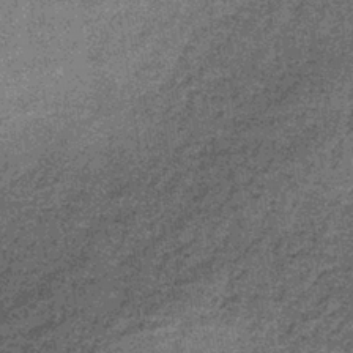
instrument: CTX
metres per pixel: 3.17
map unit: lHb
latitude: -38.1039
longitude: 65.5588
